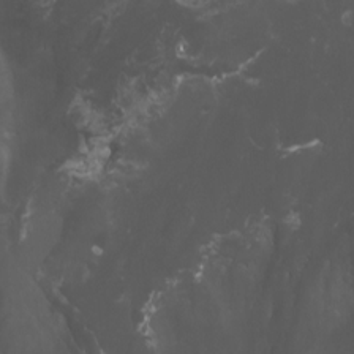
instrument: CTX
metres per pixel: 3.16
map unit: Nhu
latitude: -9.2187
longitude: -78.1389
